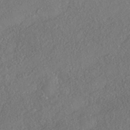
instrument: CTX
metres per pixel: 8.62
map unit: HNhu
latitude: -41.4643
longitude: 107.8989
